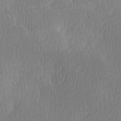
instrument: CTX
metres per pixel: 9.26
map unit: Ave
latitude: -0.4440
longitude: -114.2711
